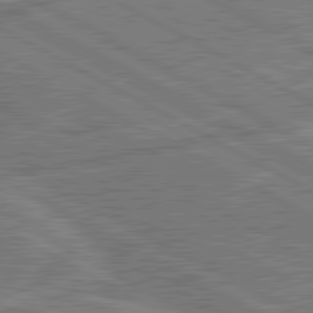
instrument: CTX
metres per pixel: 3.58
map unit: lApd
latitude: 81.1214
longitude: 124.4629
